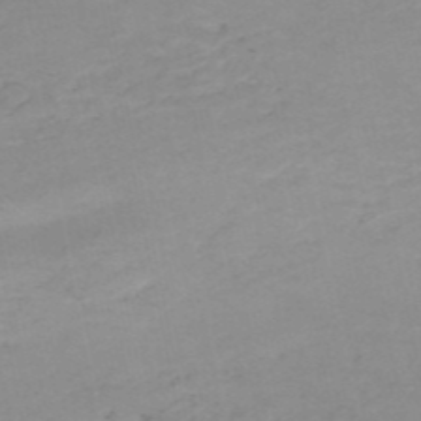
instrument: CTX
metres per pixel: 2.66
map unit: HNb
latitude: -51.9178
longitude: -51.8772
